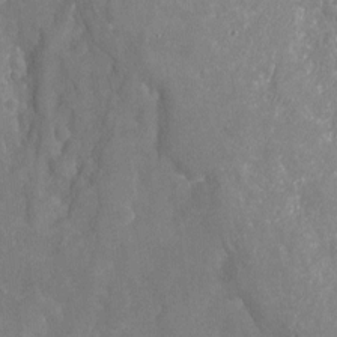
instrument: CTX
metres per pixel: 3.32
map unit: Nhu
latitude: -20.0850
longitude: -58.1578
